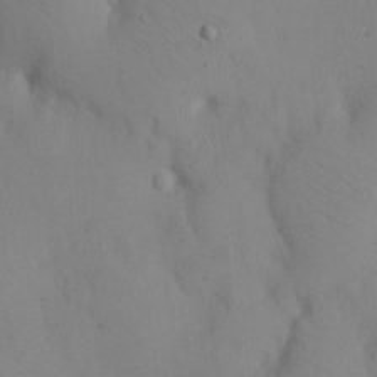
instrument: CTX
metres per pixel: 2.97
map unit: eHh
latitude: 12.6113
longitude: -61.7260
